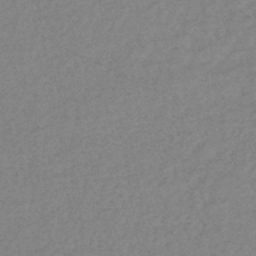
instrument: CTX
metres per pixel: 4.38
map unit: eHb
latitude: -40.8597
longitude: 80.6519
